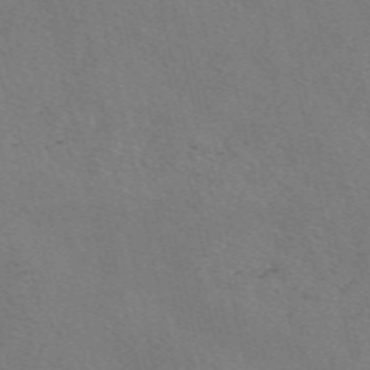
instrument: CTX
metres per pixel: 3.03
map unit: eAb
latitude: 51.0836
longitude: 108.8975
